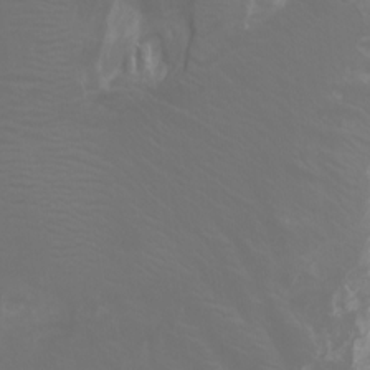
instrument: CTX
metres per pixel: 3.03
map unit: Htu
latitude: -5.4265
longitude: -72.9325
